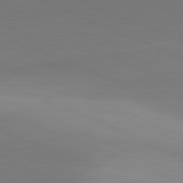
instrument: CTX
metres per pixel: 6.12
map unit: lApd
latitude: 81.7261
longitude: 130.6518
